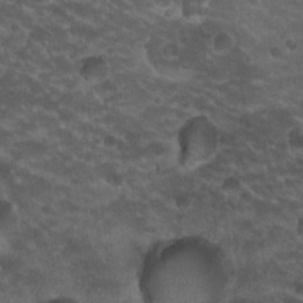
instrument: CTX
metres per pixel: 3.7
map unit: Hto
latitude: 19.7827
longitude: -35.6127
